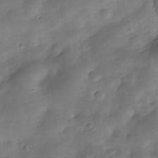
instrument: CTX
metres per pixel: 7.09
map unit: Nhe
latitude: -33.9367
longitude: -143.7450
